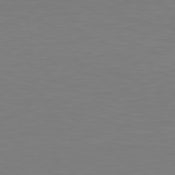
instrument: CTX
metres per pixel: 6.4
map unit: Hpe
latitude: 78.5168
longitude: -145.8394
